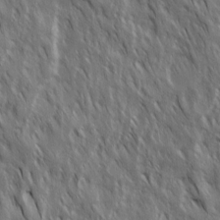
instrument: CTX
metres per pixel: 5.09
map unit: Ave
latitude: 15.4805
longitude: -134.3467
